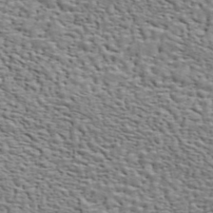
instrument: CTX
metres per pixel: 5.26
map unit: ANa
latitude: 46.1389
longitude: -84.5546
